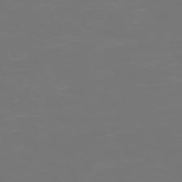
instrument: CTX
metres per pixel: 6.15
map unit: Hpe
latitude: 72.3279
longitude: -125.8961
